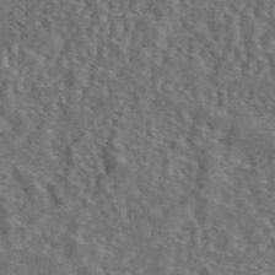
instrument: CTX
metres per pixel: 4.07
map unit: eAb
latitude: 43.3671
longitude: 110.9730
